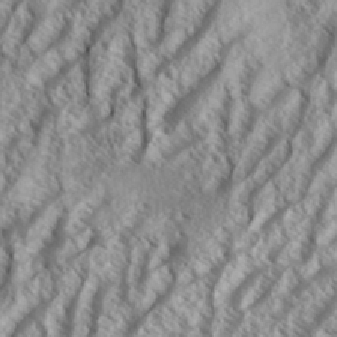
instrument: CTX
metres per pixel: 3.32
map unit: Aa
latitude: 33.5371
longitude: -137.7828
